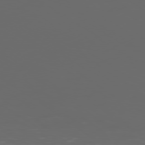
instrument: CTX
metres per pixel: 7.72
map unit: Ap
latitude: -79.2754
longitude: -75.4615
